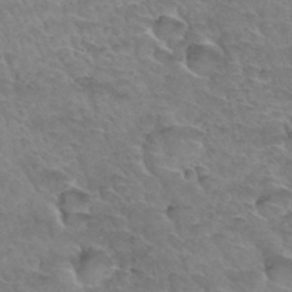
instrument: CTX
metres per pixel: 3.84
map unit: Hto
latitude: 33.5371
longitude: -46.2334
